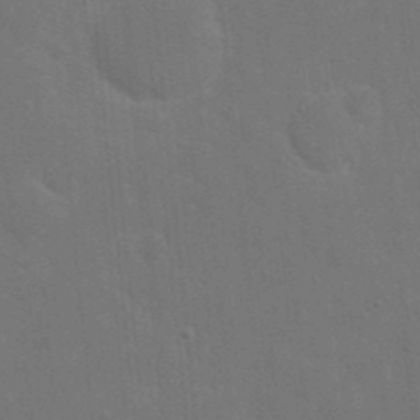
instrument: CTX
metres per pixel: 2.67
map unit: eHh
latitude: 19.8583
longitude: -64.2711
